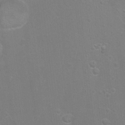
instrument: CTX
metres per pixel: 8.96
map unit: Hto
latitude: -7.4643
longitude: -35.6505
